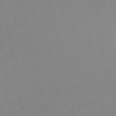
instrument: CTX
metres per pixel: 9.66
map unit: lHb
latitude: -49.3510
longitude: 70.6708
